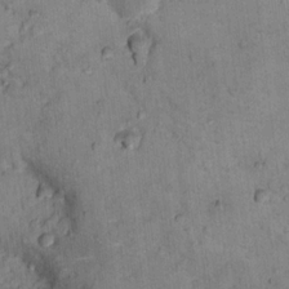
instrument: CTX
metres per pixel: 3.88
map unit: Nhu
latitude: 15.0648
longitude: -31.5749
